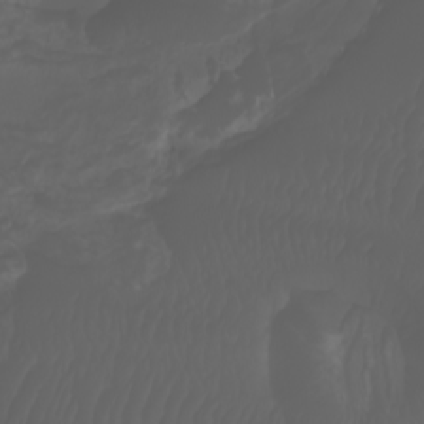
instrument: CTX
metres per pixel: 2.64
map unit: Nhu
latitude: -7.5021
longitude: -84.1389
